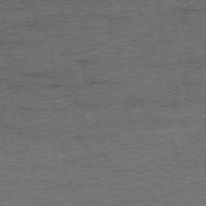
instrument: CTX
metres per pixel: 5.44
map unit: Ap
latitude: -76.5385
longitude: -72.7436
